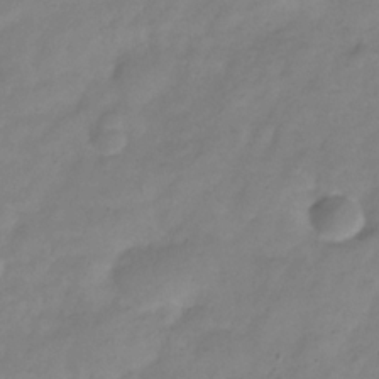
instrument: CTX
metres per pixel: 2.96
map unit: Hve
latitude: -32.4818
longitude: 91.6911
